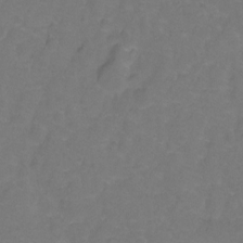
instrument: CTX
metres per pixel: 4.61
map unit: Hto
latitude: -2.0283
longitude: -34.0822
